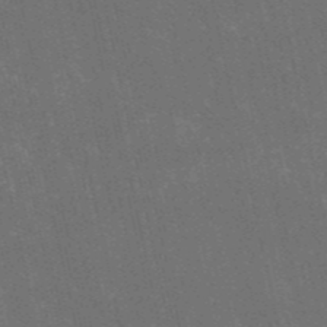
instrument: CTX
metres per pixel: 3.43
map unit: HNb
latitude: -52.3684
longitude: -39.9528
